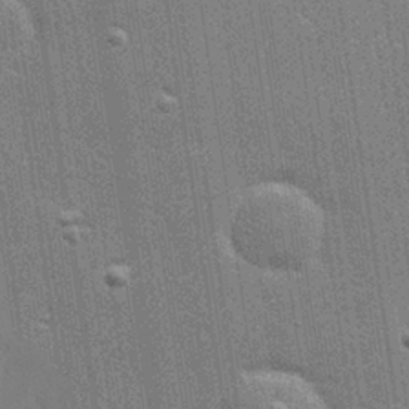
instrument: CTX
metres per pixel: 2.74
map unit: Hve
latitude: 28.4601
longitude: -93.2915
